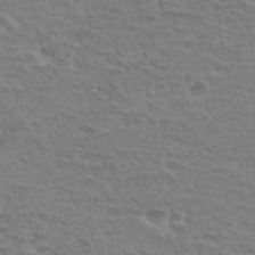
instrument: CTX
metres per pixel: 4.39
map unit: Hto
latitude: 33.2726
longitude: -44.4412
